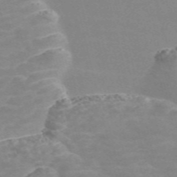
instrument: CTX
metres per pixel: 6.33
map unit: Nve
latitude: -58.0472
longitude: 63.2187
